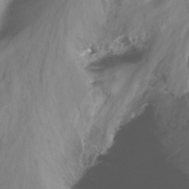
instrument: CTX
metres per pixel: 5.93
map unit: Nhu
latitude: -13.8045
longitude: -60.2522
